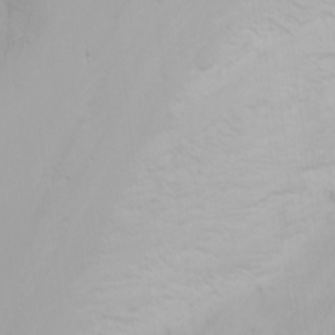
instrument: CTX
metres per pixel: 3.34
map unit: Nhu
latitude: -0.2551
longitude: -77.2537
